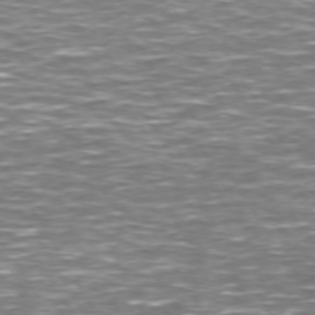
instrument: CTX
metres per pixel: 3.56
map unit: Hpe
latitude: 72.3846
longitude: -124.4790
